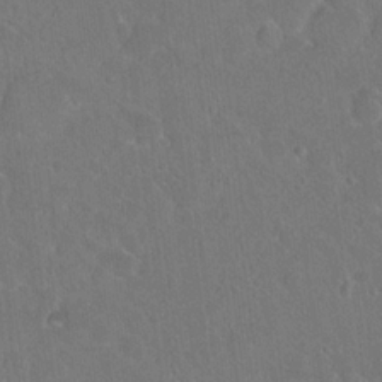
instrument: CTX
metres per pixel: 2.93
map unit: Hto
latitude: 17.7261
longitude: -39.9528
